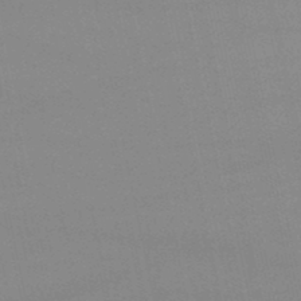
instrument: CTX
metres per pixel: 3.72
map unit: lHb
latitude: -45.7100
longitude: 58.7274
